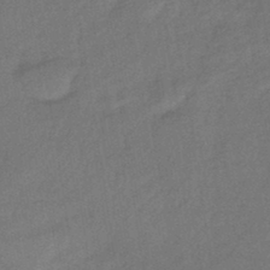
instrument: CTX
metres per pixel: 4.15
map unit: eHb
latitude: -43.0486
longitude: 82.8219
